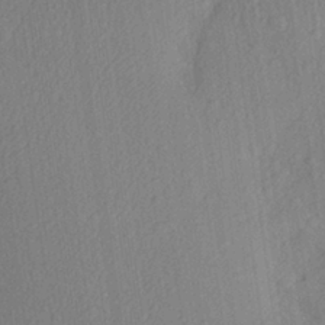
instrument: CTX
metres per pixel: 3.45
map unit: Aa
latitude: 27.5749
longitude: -145.8772
